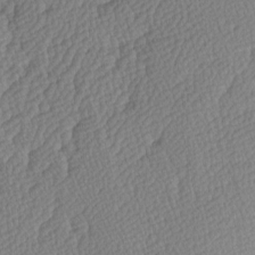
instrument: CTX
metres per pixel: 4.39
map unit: Hve
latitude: 3.4804
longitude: -121.3104
